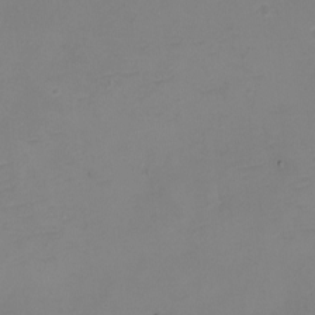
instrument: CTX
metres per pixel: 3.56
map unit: eHh
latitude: -5.1998
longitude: -78.7247
